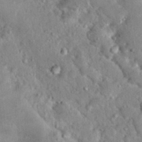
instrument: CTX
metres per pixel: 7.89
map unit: Nhu
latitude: 16.1011
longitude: -30.4790
